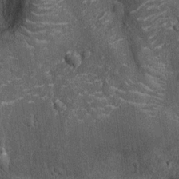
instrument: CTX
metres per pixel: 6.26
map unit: Ht
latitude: -12.5007
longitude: -21.3670
